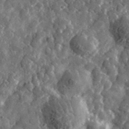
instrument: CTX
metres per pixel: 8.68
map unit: lHvf
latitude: 35.8961
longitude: -87.5938
